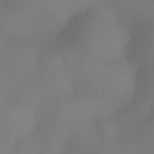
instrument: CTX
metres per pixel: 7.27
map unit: eHh
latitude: -23.8234
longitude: 15.7667
